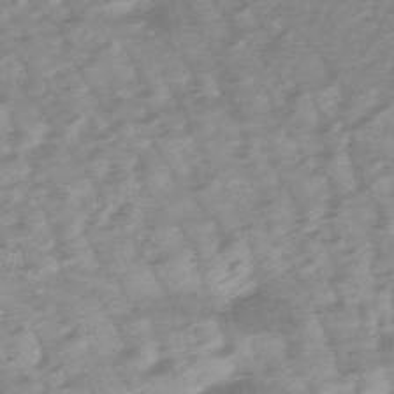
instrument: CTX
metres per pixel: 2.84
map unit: lHb
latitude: -48.1606
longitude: 82.8408
